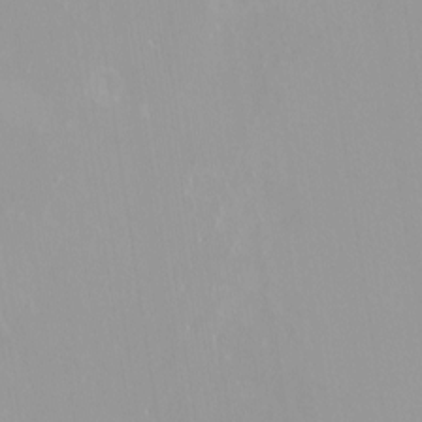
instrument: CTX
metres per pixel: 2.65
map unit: HNhu
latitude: -0.0283
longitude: -6.1956
